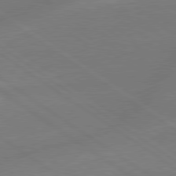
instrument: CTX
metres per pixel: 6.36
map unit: lApd
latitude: 79.0081
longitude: -142.9514
